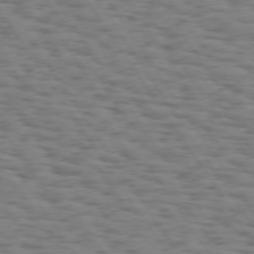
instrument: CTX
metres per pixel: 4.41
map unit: Hpe
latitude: 73.9528
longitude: -132.2334
